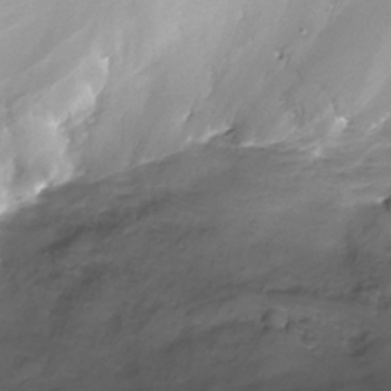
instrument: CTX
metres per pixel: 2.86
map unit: Nhe
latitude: -32.5007
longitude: -92.8380
